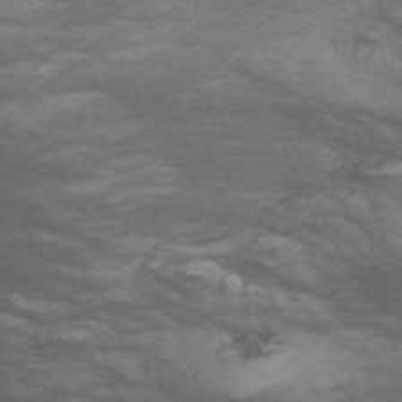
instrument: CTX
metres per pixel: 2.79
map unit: Nve
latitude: -57.3132
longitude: 54.5385
